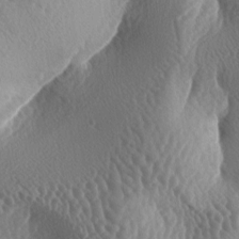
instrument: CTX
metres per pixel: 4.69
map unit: lAa
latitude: -6.3684
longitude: -128.6490
